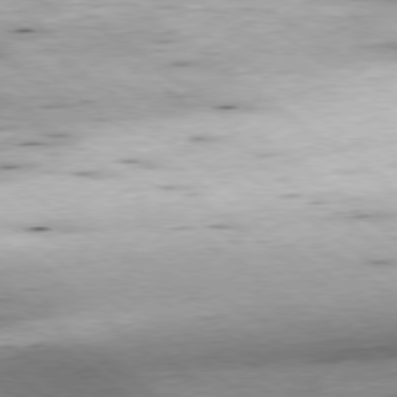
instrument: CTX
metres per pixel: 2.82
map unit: Hpe
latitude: -79.0675
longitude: 10.3117
